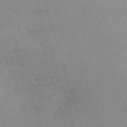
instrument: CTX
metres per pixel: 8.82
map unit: eHh
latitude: -62.5007
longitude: 49.6344
